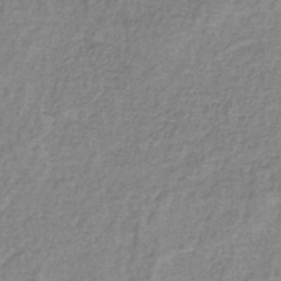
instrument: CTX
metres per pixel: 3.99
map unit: HNb
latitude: -33.5588
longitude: 59.3509
